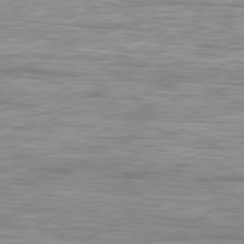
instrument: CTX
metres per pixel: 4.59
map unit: Hpe
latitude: -80.7463
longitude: 19.0297
